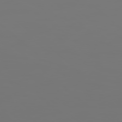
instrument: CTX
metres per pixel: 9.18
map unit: Hpe
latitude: 78.1578
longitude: 177.8422
